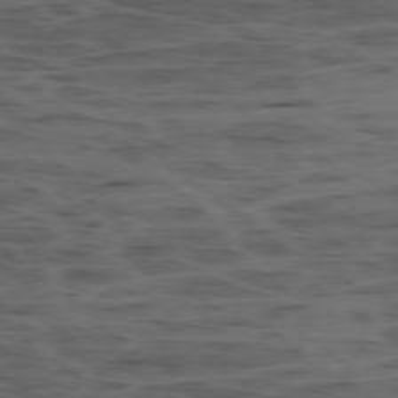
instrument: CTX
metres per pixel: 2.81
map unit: Ap
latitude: -78.9352
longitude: -74.1389
